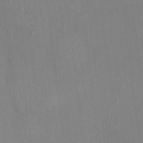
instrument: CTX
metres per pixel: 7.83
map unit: HNhu
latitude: -1.3510
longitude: -7.2915
